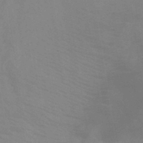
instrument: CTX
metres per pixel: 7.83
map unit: HNb
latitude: -45.2565
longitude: -45.0269
